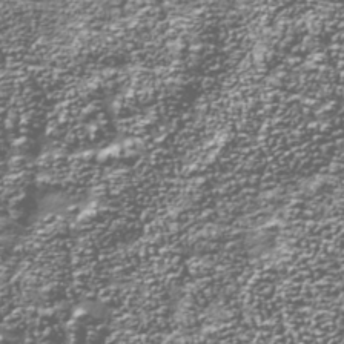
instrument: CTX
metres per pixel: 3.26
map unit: Nhu
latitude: -39.1620
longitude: -82.0444
